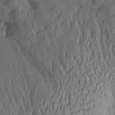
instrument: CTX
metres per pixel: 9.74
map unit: Aa
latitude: 28.0444
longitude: -134.8002
